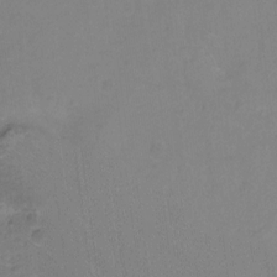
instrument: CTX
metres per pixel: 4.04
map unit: Hto
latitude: -11.2754
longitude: -38.7435
